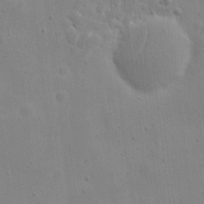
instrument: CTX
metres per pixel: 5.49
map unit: eHh
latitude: 9.1592
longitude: -72.7436
